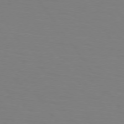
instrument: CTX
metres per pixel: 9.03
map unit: lApd
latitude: 74.5168
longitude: -79.5182
